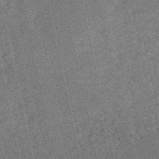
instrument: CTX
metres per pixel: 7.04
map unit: HNb
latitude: -52.7274
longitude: -38.3467
